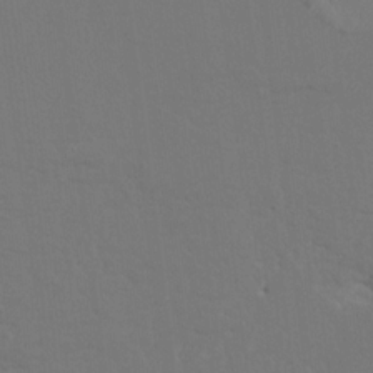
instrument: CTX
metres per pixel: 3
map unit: HNhu
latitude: 6.9136
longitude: -4.5546
